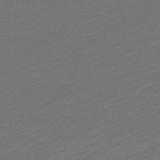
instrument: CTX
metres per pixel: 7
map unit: lHb
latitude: -47.0297
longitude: 59.9556
